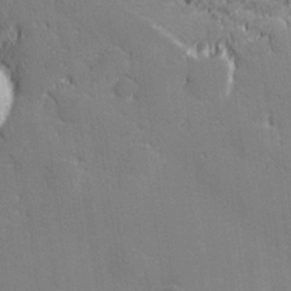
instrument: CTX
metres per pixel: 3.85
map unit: lHvf
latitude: 27.2726
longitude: 142.7463
